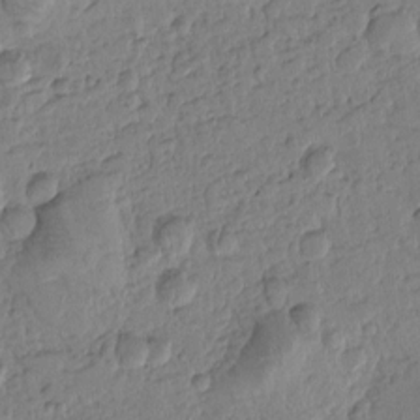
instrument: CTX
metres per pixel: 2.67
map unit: Htu
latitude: -0.7275
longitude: -176.8002
